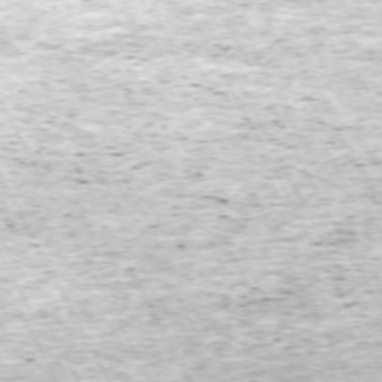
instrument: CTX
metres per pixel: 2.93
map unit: Hpe
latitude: -70.8219
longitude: 12.7652
